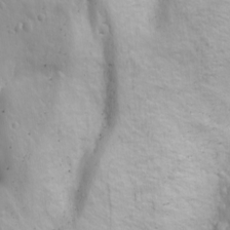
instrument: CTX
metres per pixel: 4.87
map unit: Ave
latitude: 17.8394
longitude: -133.3671
